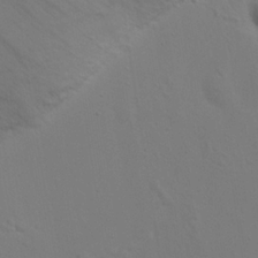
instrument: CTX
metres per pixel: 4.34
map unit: eHh
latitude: 23.8772
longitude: -69.8206
